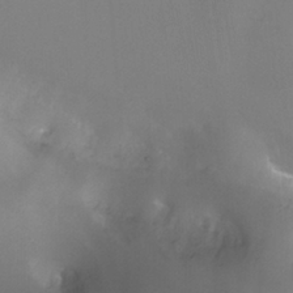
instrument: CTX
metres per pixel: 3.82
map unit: Nhu
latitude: -13.1620
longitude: -65.1593
